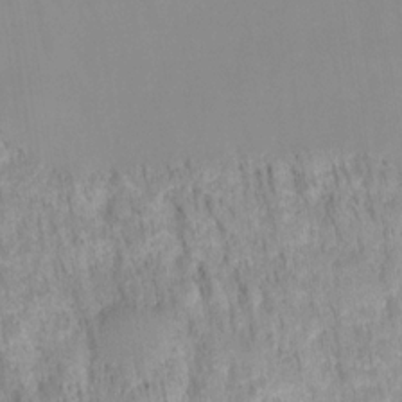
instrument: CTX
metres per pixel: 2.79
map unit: HNhu
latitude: -27.5021
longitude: 73.2565
